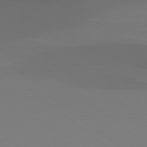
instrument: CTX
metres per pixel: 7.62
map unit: Hpe
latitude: 78.1389
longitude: -134.4034
